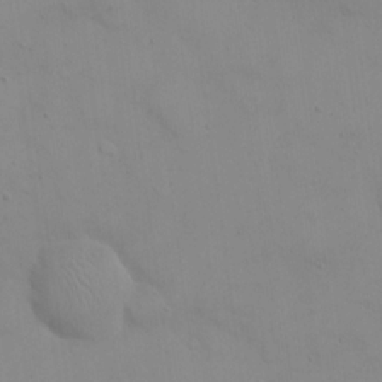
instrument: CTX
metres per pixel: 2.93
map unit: eHh
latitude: 21.4427
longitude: -61.6883
